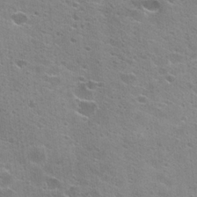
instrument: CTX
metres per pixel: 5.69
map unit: Hto
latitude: 23.5749
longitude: -42.5924
